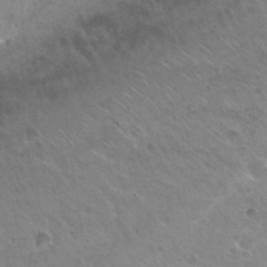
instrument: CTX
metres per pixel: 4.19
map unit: Hto
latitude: 26.3089
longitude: -35.6505
